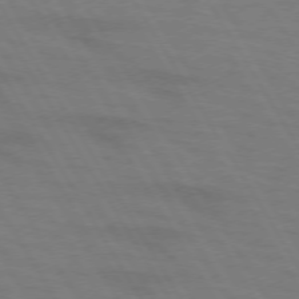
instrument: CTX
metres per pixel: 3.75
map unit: lApd
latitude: 72.3657
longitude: -57.4615
